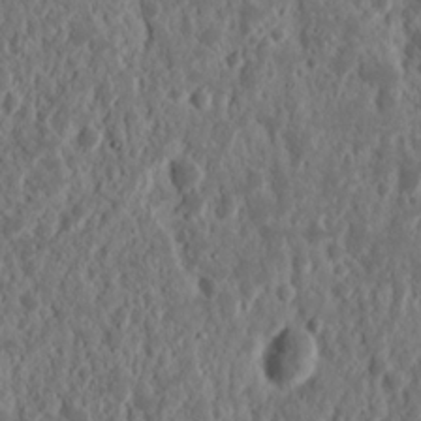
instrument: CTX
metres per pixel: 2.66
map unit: Nhu
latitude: 14.9325
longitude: -73.2915
